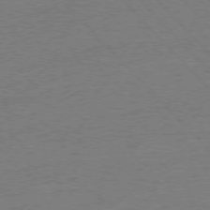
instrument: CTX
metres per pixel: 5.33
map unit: Hpe
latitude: -77.3888
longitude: -14.7813
